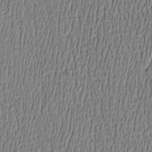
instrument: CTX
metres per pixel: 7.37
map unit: Htu
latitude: -5.2942
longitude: 175.5588
